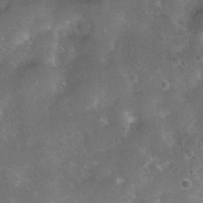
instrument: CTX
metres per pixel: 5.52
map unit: Nhu
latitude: 8.5168
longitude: -21.6316
